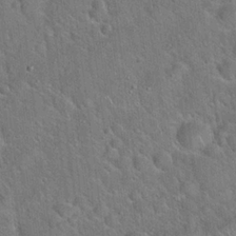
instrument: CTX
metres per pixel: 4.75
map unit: Hto
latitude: 19.9339
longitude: -51.5371
